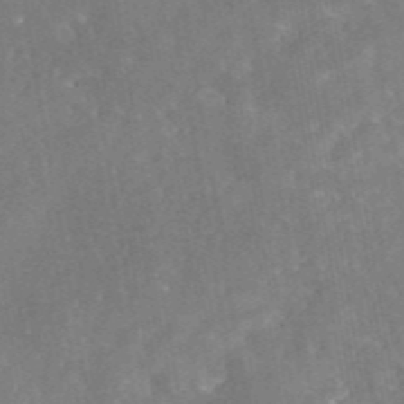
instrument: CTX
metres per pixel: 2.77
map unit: eAb
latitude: 45.8961
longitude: 126.3117
